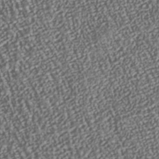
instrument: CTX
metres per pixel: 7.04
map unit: Nhu
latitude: -37.9556
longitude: -80.5735
